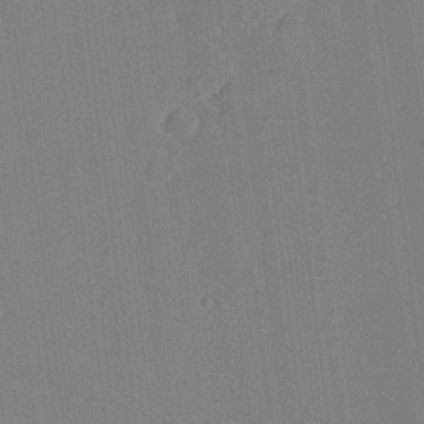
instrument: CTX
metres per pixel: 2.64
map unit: lHvf
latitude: 18.3278
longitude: -112.4790
